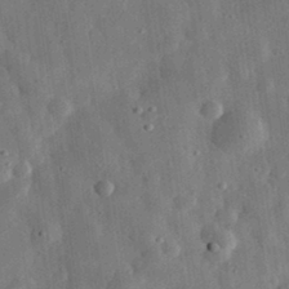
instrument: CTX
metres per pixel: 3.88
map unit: eHh
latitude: 31.6883
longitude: -75.5938
